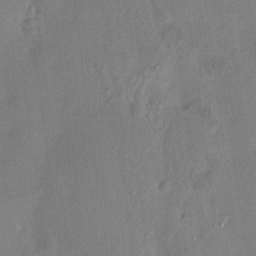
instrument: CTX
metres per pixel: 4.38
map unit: HNhu
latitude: 5.7639
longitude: 3.1053
